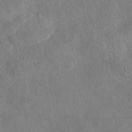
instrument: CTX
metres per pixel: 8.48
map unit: eAb
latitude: 43.5938
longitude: 108.6707
